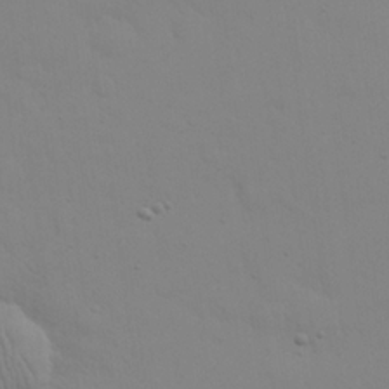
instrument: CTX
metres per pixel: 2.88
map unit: eHh
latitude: 24.6112
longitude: -65.8205
